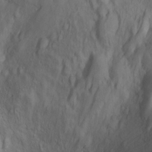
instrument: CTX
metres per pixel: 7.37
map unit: Ht
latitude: 11.1970
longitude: -32.2900
